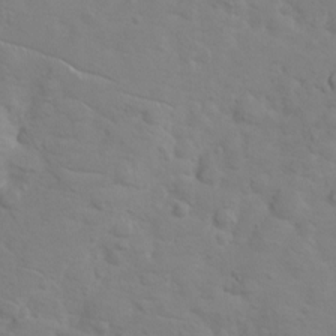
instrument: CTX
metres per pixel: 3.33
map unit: eHh
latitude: 1.4993
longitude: -56.4223
